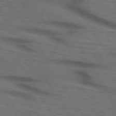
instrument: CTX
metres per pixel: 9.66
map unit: lApd
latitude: 73.5560
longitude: -73.9906
